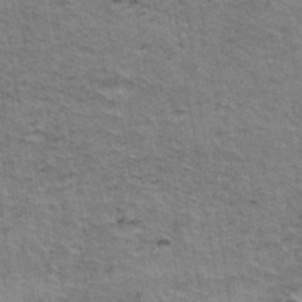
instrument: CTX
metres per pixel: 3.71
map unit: Hto
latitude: 36.6491
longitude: -46.8002
